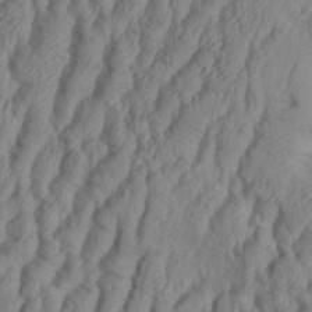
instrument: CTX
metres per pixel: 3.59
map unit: Aa
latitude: 33.4804
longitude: -136.2523
